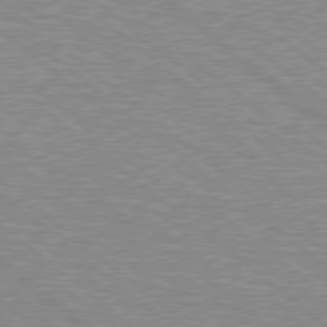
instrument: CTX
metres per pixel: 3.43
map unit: Hpe
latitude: 78.5546
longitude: -156.2522
